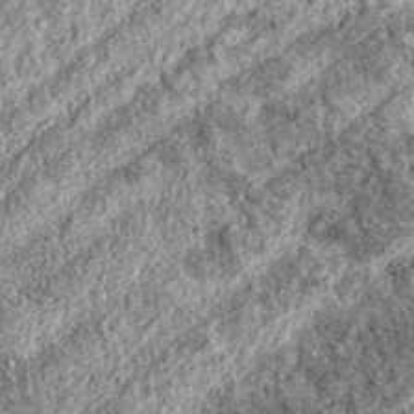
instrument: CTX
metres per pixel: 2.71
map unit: eAb
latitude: 38.7624
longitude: 111.5210
